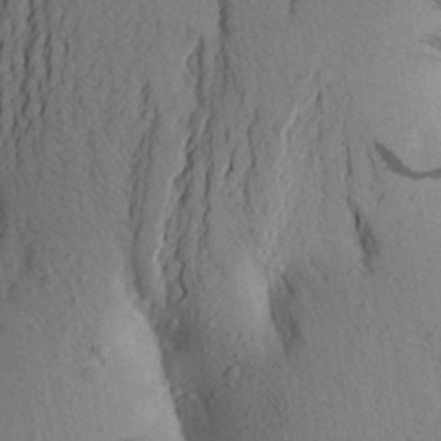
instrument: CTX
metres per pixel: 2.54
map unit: Aa
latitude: 25.1592
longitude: -149.8583
